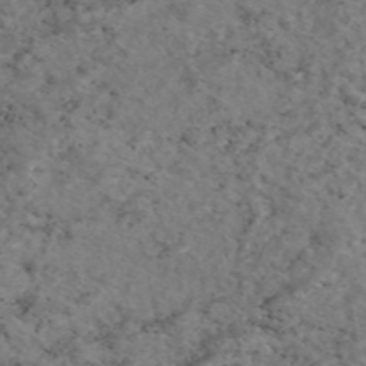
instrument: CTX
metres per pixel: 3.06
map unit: eAb
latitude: 46.3468
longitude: 117.4454
